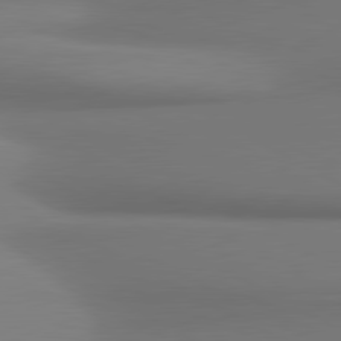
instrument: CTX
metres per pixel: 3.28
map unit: lApd
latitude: 80.8191
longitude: 178.0283
